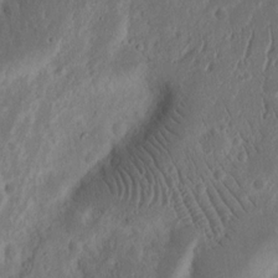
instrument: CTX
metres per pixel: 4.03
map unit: Nhu
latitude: 14.0444
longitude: -73.6316
